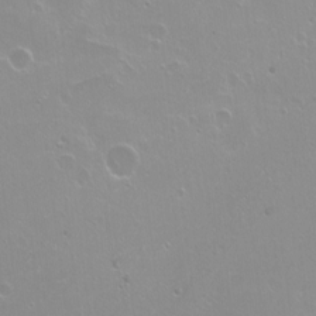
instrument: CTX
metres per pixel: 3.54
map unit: Nhu
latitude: -7.7099
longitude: -43.8017
